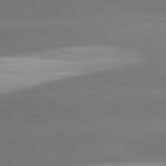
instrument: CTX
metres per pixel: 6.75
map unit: lApd
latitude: 82.4034
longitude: 151.5210
